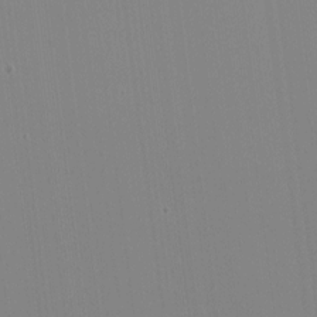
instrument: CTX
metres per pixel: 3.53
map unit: HNhu
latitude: -1.7667
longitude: -6.1578
